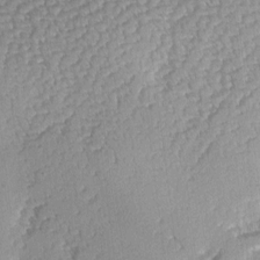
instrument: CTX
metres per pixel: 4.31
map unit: Hve
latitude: 3.2159
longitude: -121.4427
